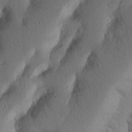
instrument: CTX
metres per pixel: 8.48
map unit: Nhu
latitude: 20.0255
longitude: -75.4238
